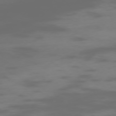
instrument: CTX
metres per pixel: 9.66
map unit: Hpe
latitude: -73.7855
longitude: 5.8611
